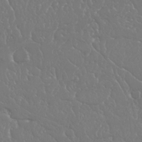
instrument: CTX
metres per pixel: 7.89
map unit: Nhu
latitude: 25.2725
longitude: -59.9906
